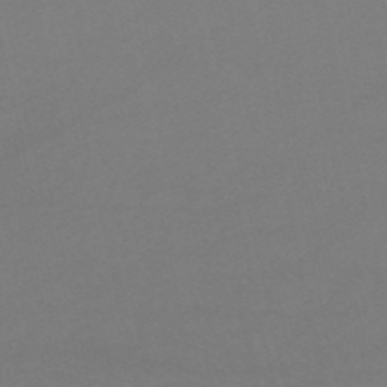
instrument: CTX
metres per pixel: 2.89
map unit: HNb
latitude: -53.0864
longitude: -50.4223
